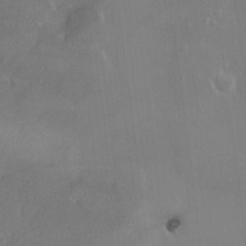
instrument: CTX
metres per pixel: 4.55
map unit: HNhu
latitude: 5.7261
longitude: 7.5210
